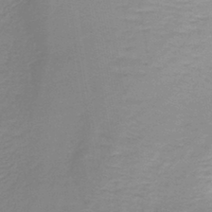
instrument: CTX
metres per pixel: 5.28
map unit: lHb
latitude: -42.4251
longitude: 59.7855
